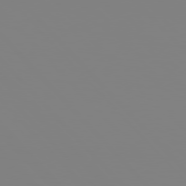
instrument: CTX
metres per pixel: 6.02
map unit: Hpe
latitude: 77.1214
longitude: -160.9891
